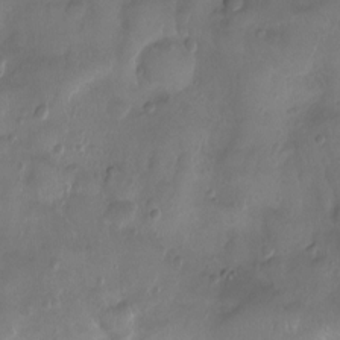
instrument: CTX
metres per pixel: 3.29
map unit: Ht
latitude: -7.5777
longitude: -18.6868
